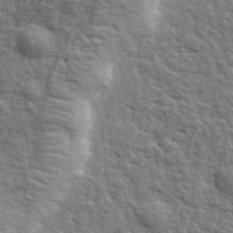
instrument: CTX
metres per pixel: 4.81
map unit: eHh
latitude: 36.8758
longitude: -82.2144
